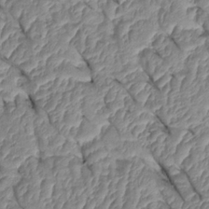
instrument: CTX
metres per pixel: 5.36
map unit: Htu
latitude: 1.7827
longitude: 147.8611
